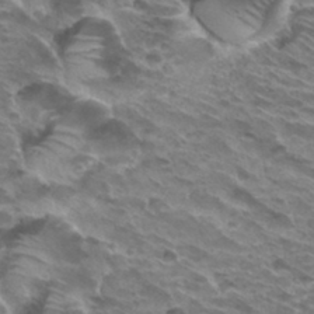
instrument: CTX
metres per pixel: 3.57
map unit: Hto
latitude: 32.2900
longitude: -40.5545
